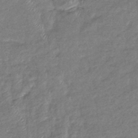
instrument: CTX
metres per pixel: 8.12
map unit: eHb
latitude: -38.8408
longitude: 78.2361
